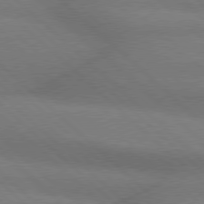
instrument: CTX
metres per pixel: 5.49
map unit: Hpe
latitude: 77.8205
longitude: -156.8946
